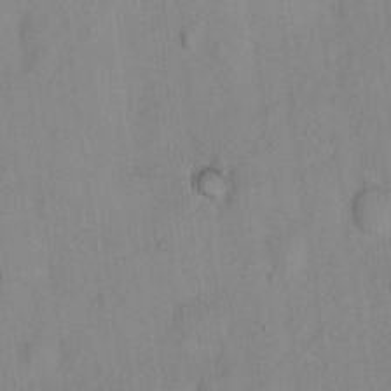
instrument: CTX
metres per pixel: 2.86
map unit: Hto
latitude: 14.6680
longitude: -39.6127
